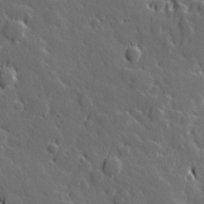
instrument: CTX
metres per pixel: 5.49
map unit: Hve
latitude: 26.5735
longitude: 144.5574
